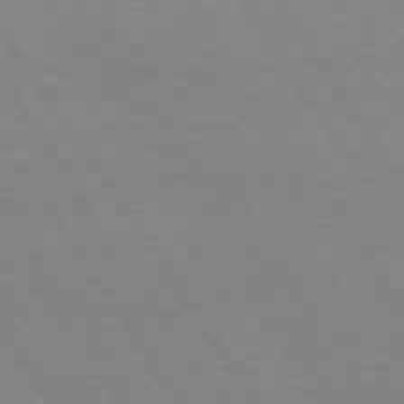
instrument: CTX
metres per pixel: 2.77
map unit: Hpe
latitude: 74.4790
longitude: -140.1388
